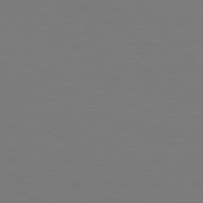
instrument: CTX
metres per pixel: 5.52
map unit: Hpe
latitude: 78.9514
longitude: -119.7260
